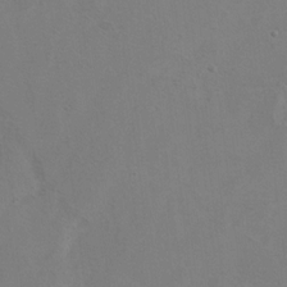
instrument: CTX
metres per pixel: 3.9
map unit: Hto
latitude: 8.6680
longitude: -34.9702
